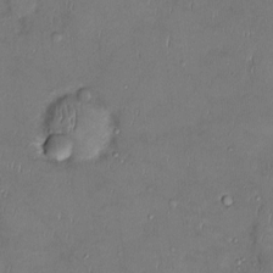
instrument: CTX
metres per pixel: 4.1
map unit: Ht
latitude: -3.4832
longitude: -14.4034
